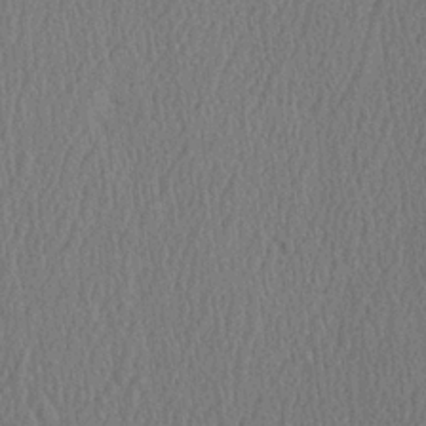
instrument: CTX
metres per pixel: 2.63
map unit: Ave
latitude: 23.7450
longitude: -134.7246
